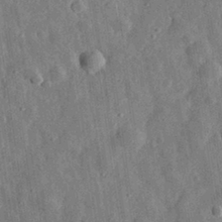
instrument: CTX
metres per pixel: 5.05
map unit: eHh
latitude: 32.1956
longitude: -78.3279
